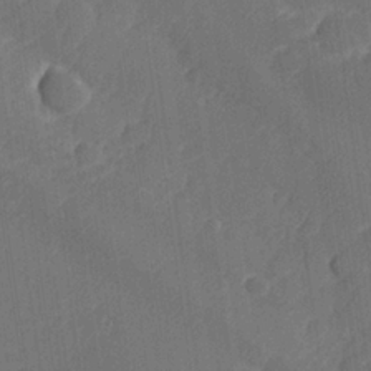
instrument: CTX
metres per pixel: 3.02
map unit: lHvf
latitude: 25.1970
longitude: 141.5021
